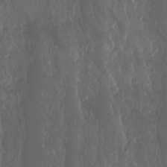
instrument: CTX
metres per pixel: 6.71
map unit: Aa
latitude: -8.2172
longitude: -77.5182
